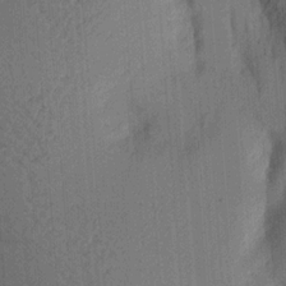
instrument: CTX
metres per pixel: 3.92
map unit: Aa
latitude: 20.2334
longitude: -144.1011
